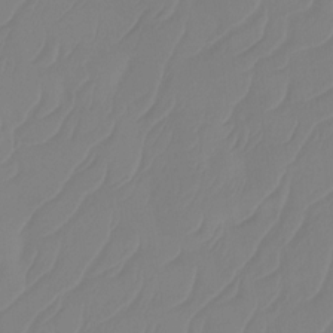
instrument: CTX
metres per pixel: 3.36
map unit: Htu
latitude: -14.2173
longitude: -49.8205
